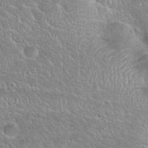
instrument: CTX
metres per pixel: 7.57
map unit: Hto
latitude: 24.7246
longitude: -50.2900
